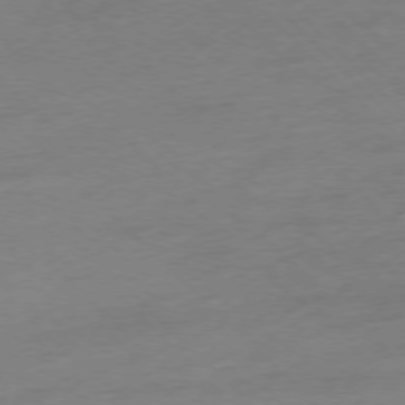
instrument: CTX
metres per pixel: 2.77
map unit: Ap
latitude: -77.0109
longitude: -62.7813
